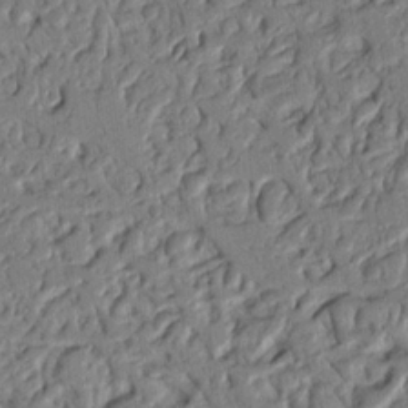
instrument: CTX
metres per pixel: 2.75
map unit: Nhu
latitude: 20.0633
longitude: -78.0822
